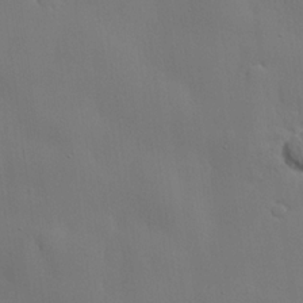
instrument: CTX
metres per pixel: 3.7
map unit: lHvf
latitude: 21.5938
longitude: 145.7856
